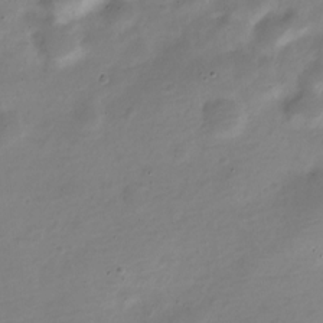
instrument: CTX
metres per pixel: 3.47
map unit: Nve
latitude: -22.4629
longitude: 105.3320
